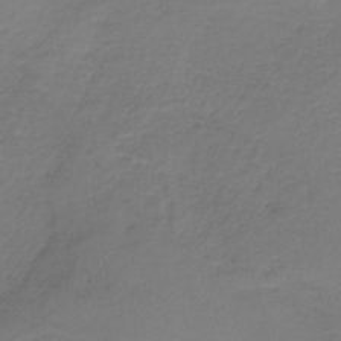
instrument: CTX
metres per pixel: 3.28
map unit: HNb
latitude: -35.4643
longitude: 53.9367
